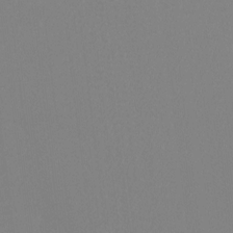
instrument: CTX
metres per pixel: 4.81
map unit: Ht
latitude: -8.9731
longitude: -33.9717
